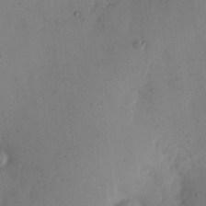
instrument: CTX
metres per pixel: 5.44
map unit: Hto
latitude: 12.3278
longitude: -61.1970
